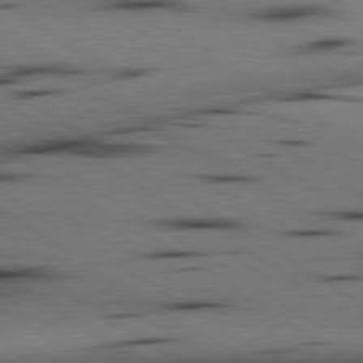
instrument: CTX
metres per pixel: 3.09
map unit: lApd
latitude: 80.4034
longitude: 161.5777
